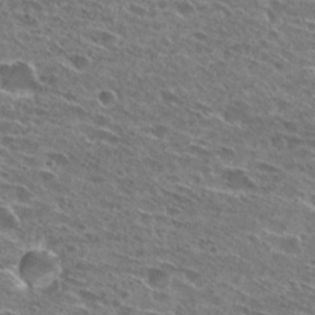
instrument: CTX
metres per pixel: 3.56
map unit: Hto
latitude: 27.2159
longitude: -43.8394
